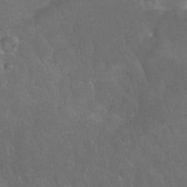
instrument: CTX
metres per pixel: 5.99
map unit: Nhu
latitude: 26.7813
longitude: -56.8191
